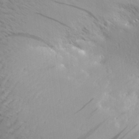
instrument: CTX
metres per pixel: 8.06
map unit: Aa
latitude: 28.3089
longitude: -139.4048
